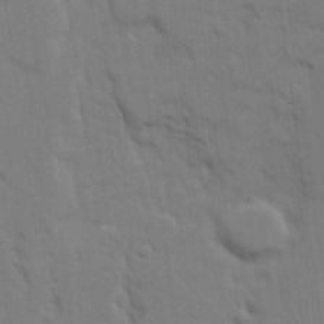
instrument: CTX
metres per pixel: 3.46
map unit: Ave
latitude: 23.1781
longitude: -130.4412
